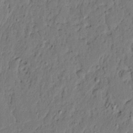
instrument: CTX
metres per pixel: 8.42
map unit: lAvf
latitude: 5.1403
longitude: 165.7289
